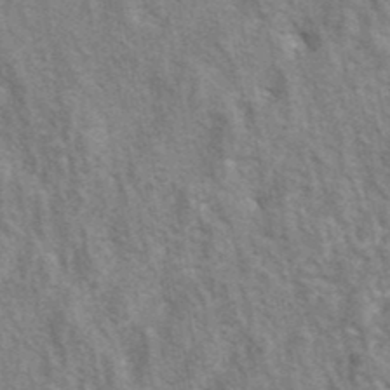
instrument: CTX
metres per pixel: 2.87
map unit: eAb
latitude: 41.1970
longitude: 106.6330
